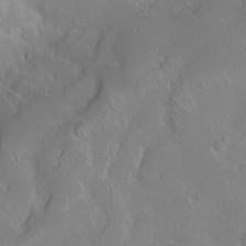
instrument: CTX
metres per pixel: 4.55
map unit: eHh
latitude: 1.6694
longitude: -54.4412
